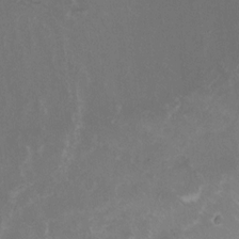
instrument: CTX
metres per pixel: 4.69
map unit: Hto
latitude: 6.4790
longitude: -35.1592
